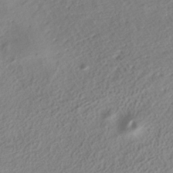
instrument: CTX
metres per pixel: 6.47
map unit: ANa
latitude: -38.0283
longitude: 94.3117
